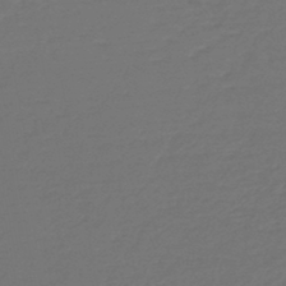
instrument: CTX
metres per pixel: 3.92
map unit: HNb
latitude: -47.1242
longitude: 54.0472
